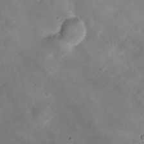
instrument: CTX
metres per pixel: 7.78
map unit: Ht
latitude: -3.1431
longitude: -19.6127
